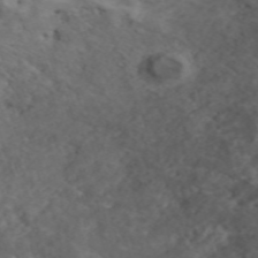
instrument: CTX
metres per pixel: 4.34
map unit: ANa
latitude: 42.3278
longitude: 33.2943
